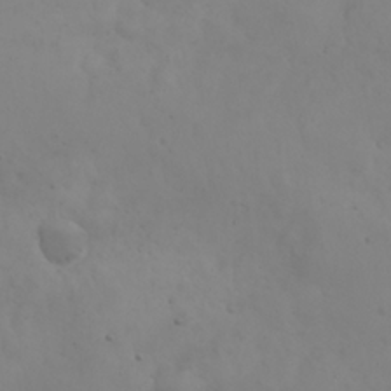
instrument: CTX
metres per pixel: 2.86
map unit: eHh
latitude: 24.8569
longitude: -64.1956
